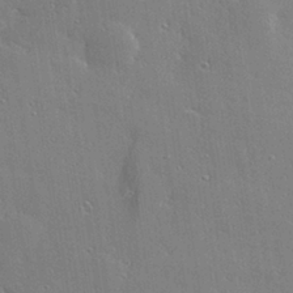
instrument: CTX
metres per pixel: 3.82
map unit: Hve
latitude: 28.6868
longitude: -92.1577
